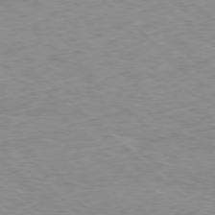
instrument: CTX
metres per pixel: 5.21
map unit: Ap
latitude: -77.7478
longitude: -93.6882
